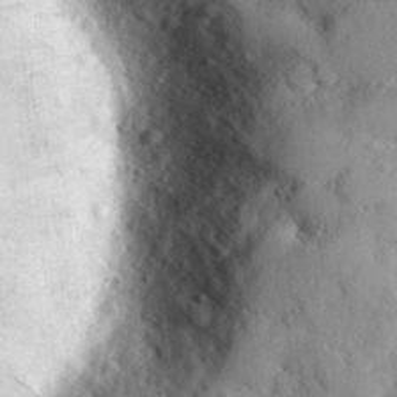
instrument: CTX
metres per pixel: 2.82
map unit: eHh
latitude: 29.7260
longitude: -77.8772
